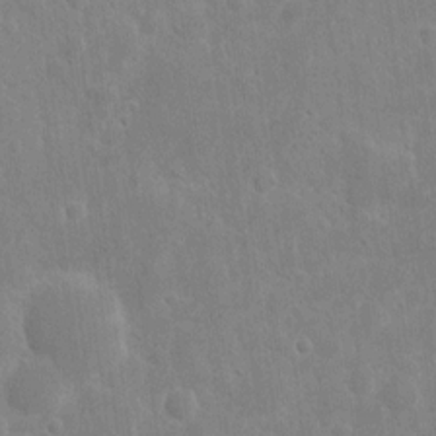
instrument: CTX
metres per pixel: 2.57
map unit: eHh
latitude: 8.1956
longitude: -71.6127
